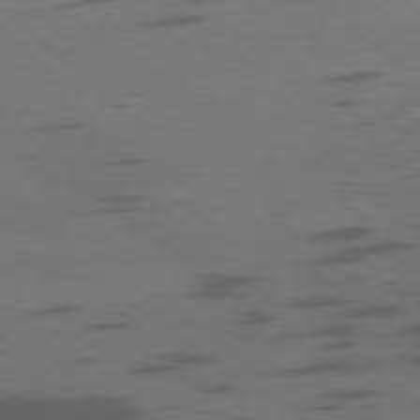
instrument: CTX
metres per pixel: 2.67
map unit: Ap
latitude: -76.6141
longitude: -67.4993
